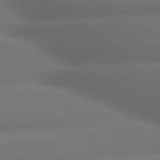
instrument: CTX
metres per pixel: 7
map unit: lApd
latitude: 79.8206
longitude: -154.9514
